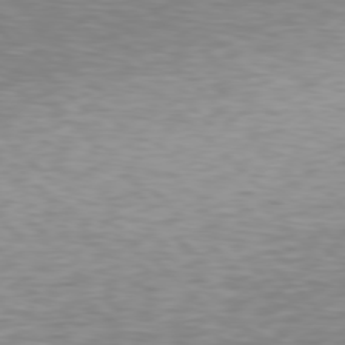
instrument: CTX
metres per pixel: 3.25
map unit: Hpe
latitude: 77.3292
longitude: -175.4993
